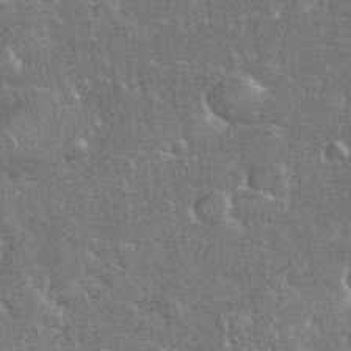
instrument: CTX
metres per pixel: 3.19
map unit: eHh
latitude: 37.0081
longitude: -61.6505
